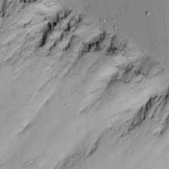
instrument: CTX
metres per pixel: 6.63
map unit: Hve
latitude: 13.7261
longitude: -90.6490
